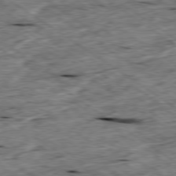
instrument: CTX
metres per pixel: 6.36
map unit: Ap
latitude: -79.4643
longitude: -87.3670
